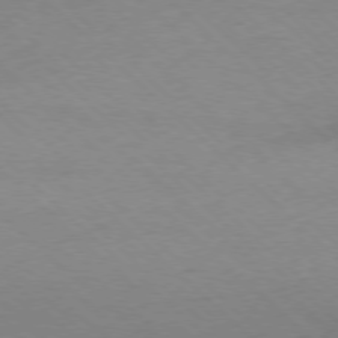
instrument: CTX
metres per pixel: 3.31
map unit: Ap
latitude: -77.9367
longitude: -99.4048
